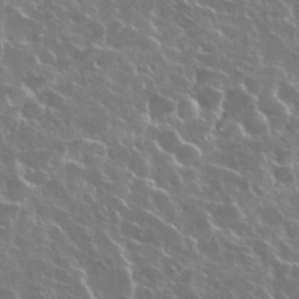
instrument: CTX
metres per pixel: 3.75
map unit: Nhu
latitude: 29.0269
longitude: -60.5168
